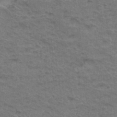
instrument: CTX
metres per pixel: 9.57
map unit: Hto
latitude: 35.1781
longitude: -45.9528
